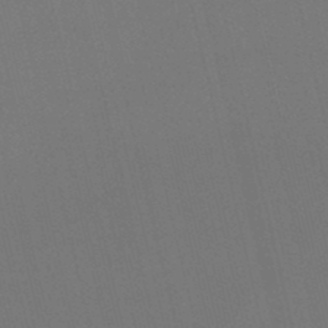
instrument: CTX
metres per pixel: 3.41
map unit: lHb
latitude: -47.2187
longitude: 61.0864
